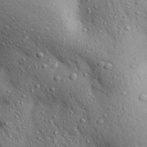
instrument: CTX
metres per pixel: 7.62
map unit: Aa
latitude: 28.3278
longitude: -148.6113
